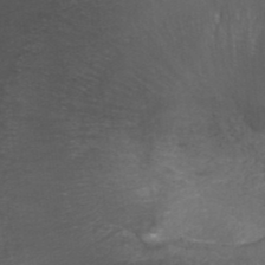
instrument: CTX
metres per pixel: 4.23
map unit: ANa
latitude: 38.9136
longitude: 23.3132
